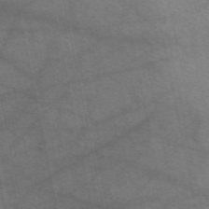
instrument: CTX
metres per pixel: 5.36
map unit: eAb
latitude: 51.3481
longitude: 109.3887
